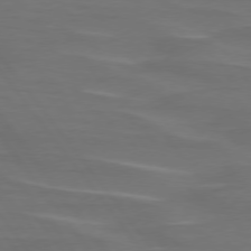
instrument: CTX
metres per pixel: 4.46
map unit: lApd
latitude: 75.3671
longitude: -79.5938
